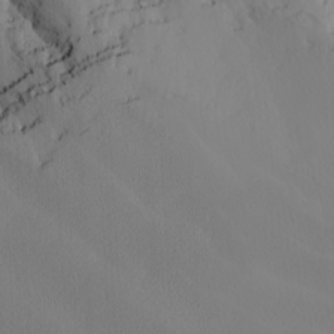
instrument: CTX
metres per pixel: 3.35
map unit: Nhu
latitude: -4.7085
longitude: -90.8947
